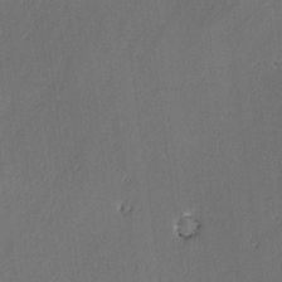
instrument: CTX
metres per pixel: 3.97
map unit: lAvf
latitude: -2.0472
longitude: -107.4615
